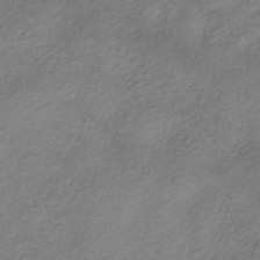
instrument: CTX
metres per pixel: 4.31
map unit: HNhu
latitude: -40.4818
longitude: 106.8219
